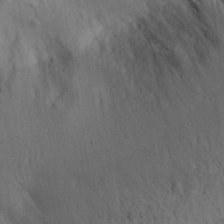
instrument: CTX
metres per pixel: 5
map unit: Aa
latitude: 29.9717
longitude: -145.1403
